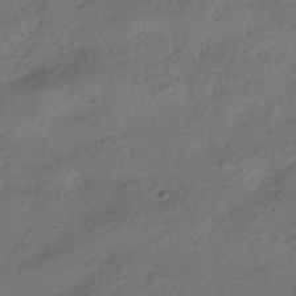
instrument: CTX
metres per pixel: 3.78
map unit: HNhu
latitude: -39.3888
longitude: 97.5966
